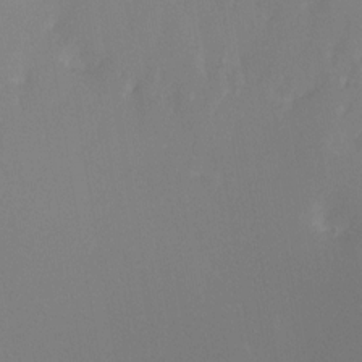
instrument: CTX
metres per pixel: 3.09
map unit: Nhu
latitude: -8.5574
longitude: -51.3481
